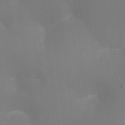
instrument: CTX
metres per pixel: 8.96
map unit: Ht
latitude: -16.4818
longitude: -42.0444
